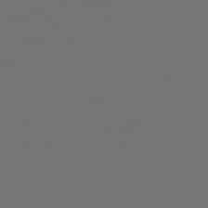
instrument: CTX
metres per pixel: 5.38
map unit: Ap
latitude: -77.2943
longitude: -62.4034
